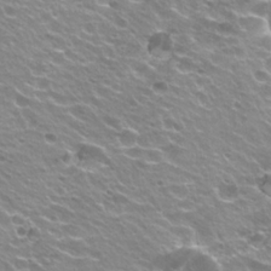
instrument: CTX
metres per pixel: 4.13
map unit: Hto
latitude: 22.8002
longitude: -32.4223
